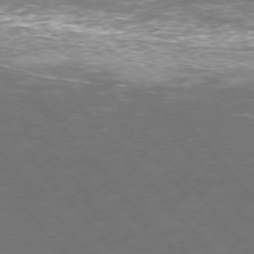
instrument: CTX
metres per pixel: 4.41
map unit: Ap
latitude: -76.0661
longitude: -69.3482
